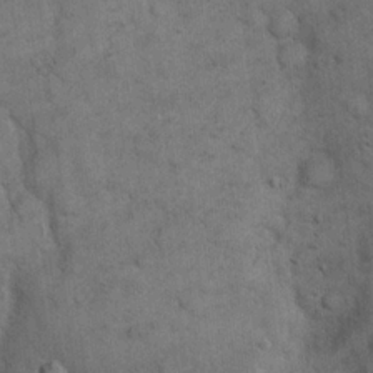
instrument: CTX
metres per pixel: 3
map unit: eHh
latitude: 18.3467
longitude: -63.2726
